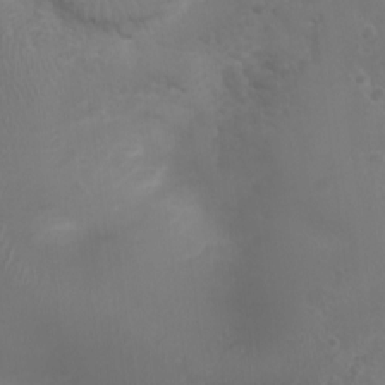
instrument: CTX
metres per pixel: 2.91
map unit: Nhu
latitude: 2.4601
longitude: -14.9892
